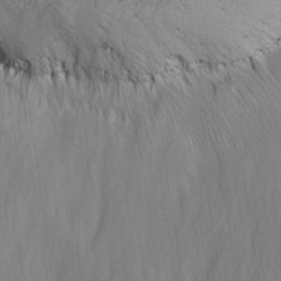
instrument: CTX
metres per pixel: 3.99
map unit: Ave
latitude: -0.8786
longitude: -113.2726
